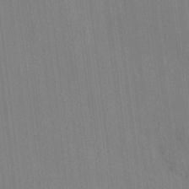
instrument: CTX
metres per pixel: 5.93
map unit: HNhu
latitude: 12.1200
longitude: 10.1228
